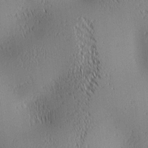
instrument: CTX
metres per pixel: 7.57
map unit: lAa
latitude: 1.2915
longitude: -116.1956
